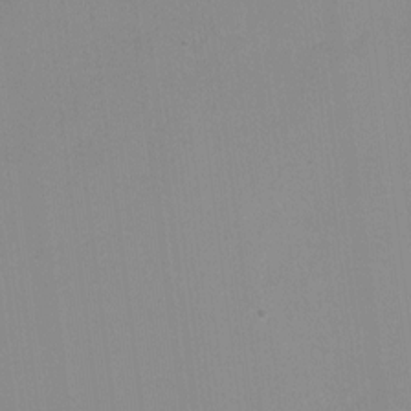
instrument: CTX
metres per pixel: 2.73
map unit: Hto
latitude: -6.6896
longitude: -38.1767
